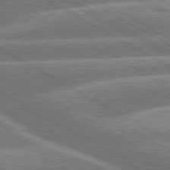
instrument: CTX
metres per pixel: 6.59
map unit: lApd
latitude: 79.9906
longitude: -134.5734
